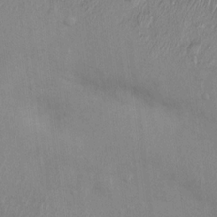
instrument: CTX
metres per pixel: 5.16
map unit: Nhu
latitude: 13.7450
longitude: -30.2145
